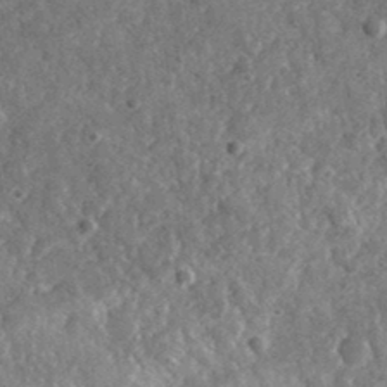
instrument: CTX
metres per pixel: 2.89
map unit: lHvf
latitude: 35.5749
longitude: -87.6694
